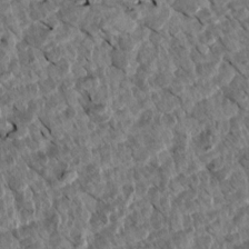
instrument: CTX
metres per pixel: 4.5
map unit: Aa
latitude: 14.2901
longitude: -141.1592
